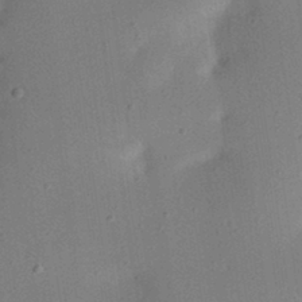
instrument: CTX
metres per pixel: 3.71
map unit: eHh
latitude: 25.1214
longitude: -70.1578
